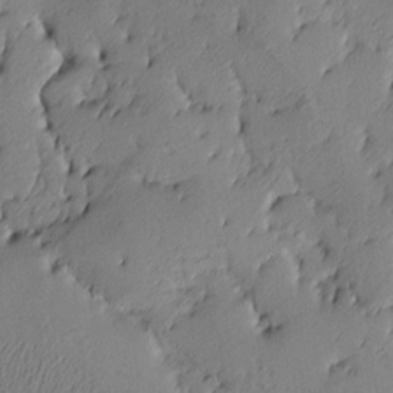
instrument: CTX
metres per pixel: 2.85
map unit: lAa
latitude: 4.2711
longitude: -116.1200
